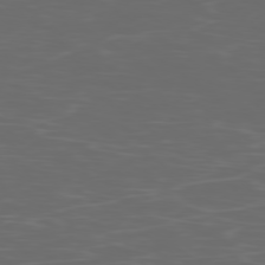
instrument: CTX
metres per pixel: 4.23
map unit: Ap
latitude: -79.0864
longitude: -103.4426
